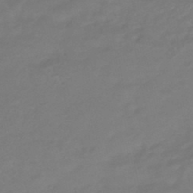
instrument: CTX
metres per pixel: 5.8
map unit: HNhu
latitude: -46.1039
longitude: 92.1228
